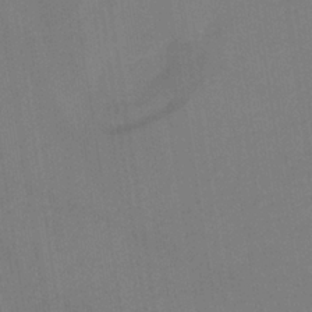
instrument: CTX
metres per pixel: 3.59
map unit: lHb
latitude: -35.3699
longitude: 66.8030
